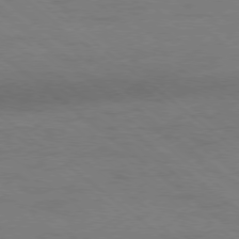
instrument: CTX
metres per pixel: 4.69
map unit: Ap
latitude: -78.9163
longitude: -54.9325
